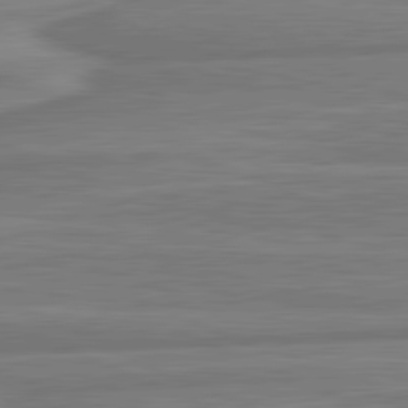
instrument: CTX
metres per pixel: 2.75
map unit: lApd
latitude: 81.7827
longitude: -175.7261
